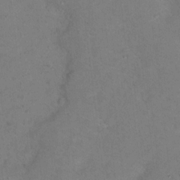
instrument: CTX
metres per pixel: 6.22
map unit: Nhu
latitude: 13.8583
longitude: -36.7058
